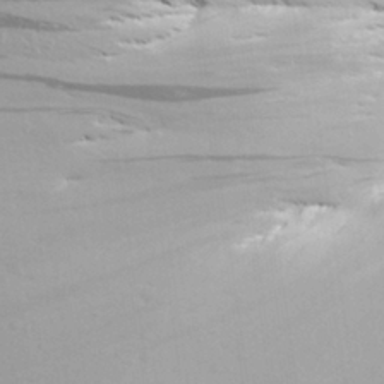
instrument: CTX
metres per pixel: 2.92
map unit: Aa
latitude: 26.3089
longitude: -144.1767
